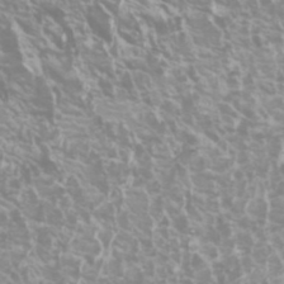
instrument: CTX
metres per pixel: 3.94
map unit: Htu
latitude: -5.8800
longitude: -72.9136
